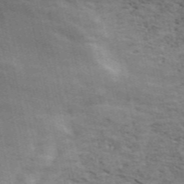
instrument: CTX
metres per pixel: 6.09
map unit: ANa
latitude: 50.1200
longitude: -82.6112
